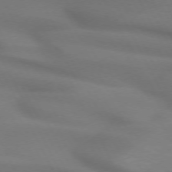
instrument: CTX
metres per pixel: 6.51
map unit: lApd
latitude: 71.9528
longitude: -50.5167
